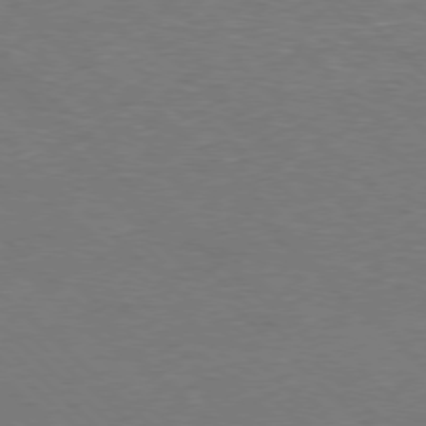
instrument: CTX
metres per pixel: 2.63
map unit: Hpe
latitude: -78.0472
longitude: 15.4077
